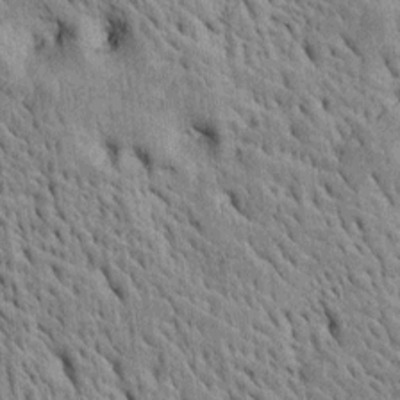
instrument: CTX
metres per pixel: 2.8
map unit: Htu
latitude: -4.2928
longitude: 152.4629
